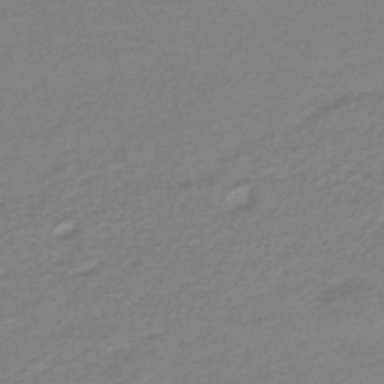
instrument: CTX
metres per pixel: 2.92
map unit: eHb
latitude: -45.5588
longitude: 89.8422
